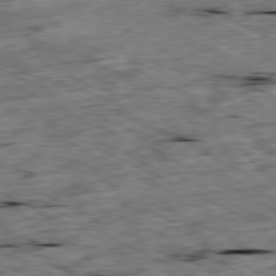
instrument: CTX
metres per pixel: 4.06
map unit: Ap
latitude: -80.5952
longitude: -91.5749
